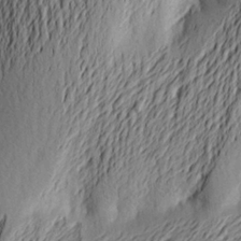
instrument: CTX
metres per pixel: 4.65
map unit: Aa
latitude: 23.7638
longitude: -149.4993
